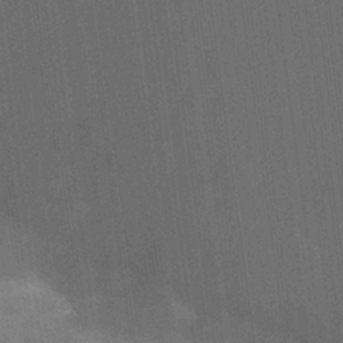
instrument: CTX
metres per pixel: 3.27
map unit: Nhu
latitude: 25.5938
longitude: -54.5735
